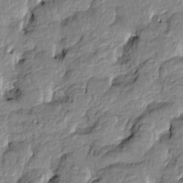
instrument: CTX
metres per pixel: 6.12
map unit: Htu
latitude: -8.2928
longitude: 177.4454
